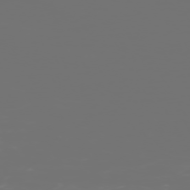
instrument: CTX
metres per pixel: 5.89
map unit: Hpe
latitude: -73.2565
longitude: 4.1605
